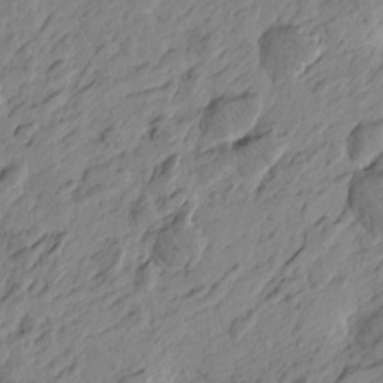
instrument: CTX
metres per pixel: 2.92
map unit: Htu
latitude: -4.4062
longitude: -179.4994
